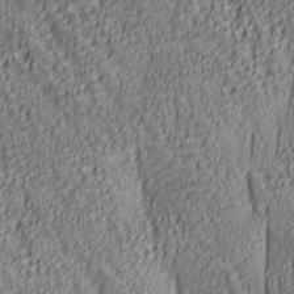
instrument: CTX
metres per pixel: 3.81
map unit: lAa
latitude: 6.6113
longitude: -116.5546
